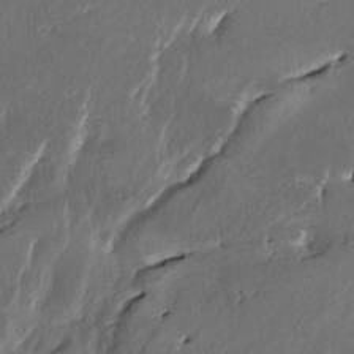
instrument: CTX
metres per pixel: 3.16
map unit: HNhu
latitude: 4.1389
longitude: 6.9163
